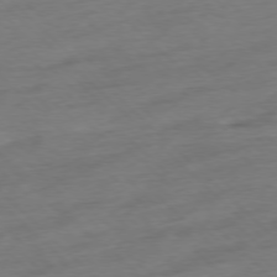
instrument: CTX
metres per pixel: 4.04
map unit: Ap
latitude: -77.5399
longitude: -98.2711
